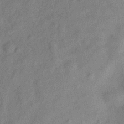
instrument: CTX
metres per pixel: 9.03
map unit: Hve
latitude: -31.1242
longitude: 91.9178
